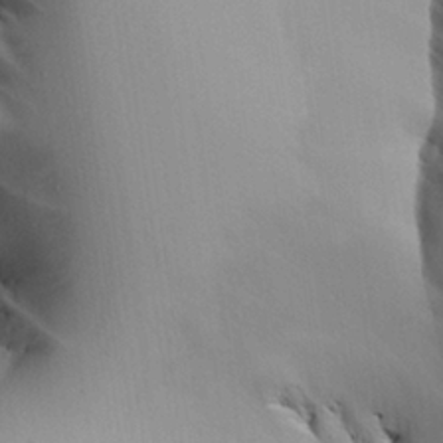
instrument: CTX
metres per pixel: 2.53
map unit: Aa
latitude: 25.1970
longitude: -129.1214
